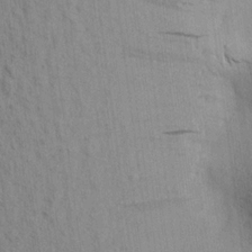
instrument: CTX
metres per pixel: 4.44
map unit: Aa
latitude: 20.5924
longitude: -144.3656
